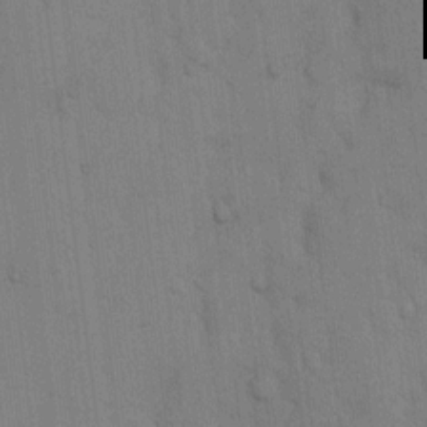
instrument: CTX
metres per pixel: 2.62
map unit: Hto
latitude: 13.9717
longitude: -61.1025
